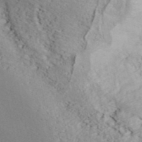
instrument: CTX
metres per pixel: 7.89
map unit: ANa
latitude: 41.5371
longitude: 54.9731
